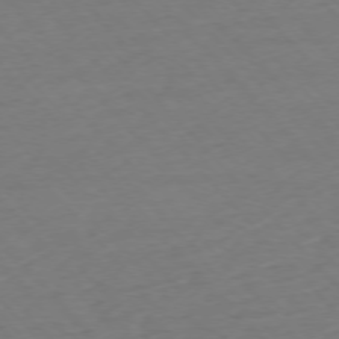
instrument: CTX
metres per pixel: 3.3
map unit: Ap
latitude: -76.3117
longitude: -80.7057
